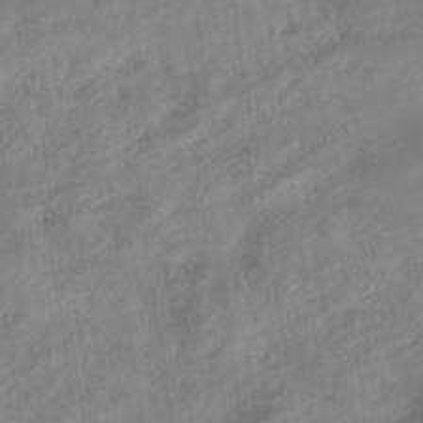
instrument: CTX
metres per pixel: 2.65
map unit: eHb
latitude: -43.5777
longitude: 84.7652
